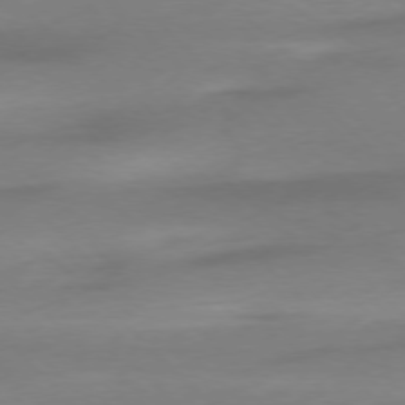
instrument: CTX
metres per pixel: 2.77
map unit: Ap
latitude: -77.5399
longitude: -68.5357
